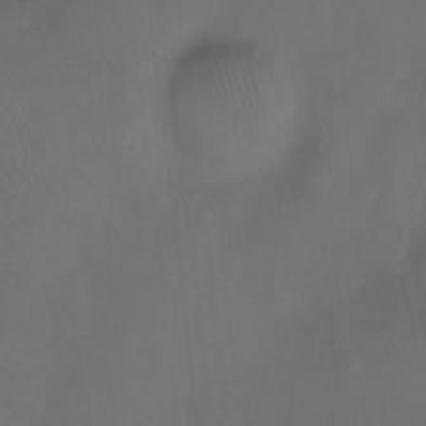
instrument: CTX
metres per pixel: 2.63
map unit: Nhu
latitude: -12.3117
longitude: -41.1970
